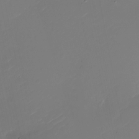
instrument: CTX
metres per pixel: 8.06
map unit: Nhu
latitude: -27.4076
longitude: -73.0459
